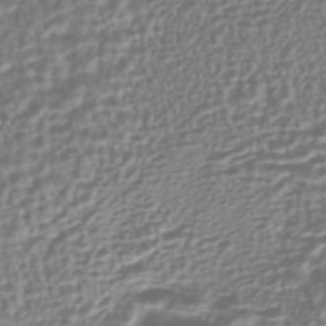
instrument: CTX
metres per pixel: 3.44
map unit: HNhu
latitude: -43.9556
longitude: 106.3118
